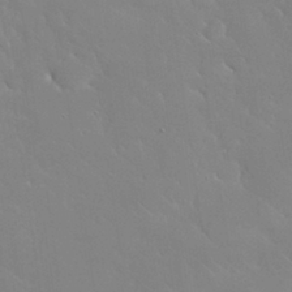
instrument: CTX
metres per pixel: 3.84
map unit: Nhu
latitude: 31.1592
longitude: -57.2536
